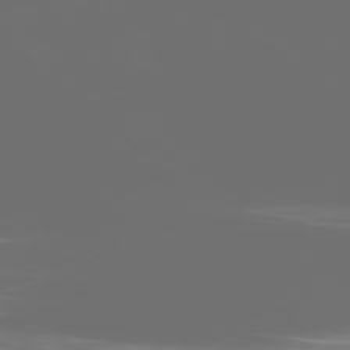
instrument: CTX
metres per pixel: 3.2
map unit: Ap
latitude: -78.9163
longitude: -69.3671
